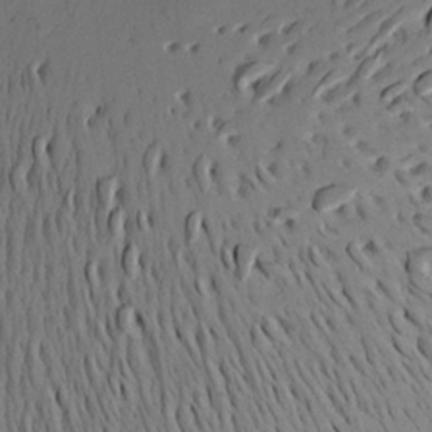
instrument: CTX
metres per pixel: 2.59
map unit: Aa
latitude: 17.4804
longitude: -144.4601
